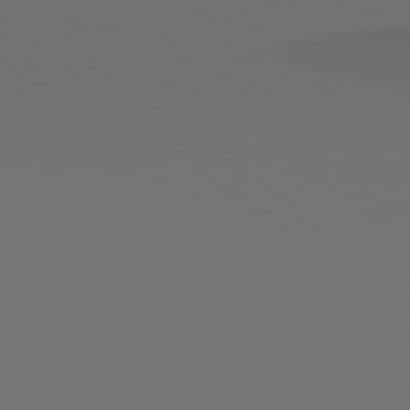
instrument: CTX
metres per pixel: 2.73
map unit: Hpe
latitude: 78.6302
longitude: -163.0081
